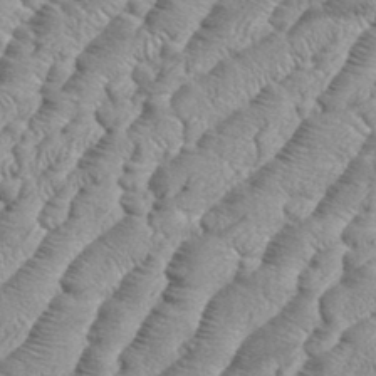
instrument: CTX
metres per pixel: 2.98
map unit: eHh
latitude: 36.6491
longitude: -137.0648
